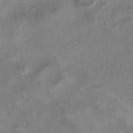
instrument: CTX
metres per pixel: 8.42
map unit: eHh
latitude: -40.9164
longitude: 120.0094
